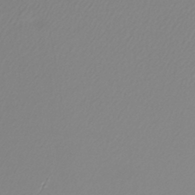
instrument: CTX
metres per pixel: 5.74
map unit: lHb
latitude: -42.9163
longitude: 77.6722
